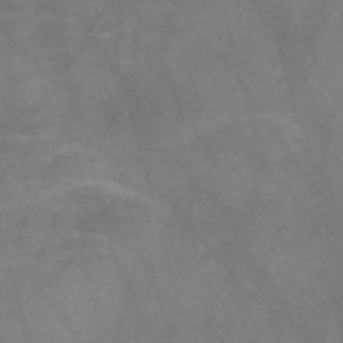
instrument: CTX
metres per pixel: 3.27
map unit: Nve
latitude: -58.4062
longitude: 64.0094
